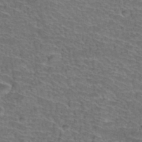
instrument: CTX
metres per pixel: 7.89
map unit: Hto
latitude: 37.3860
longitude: -43.9150
